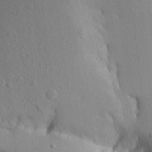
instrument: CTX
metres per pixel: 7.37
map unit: Aa
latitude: 13.5749
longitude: -142.1011
